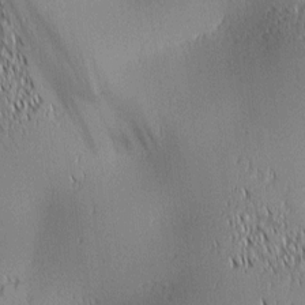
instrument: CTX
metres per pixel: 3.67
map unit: lAa
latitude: 1.4237
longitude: -116.2900
